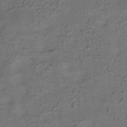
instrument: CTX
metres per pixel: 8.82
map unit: HNhu
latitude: -42.0472
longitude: 90.5574
